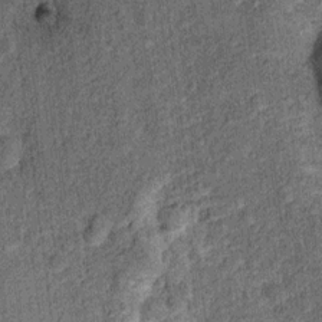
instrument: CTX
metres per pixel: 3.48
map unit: Ht
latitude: 9.1970
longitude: -38.6868
